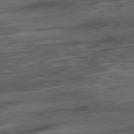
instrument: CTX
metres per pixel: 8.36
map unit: Ap
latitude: -81.7478
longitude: -79.2915
